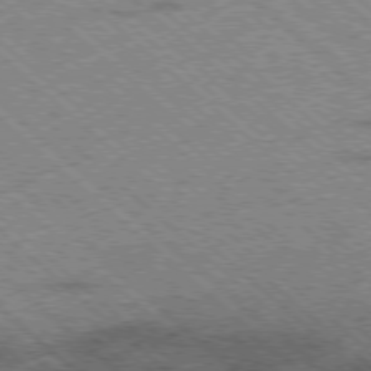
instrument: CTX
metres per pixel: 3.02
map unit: Ap
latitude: -78.3495
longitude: -49.4615
